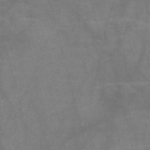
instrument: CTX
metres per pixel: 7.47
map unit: Nve
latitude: -58.4440
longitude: 64.0094
